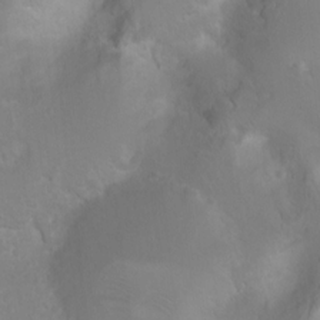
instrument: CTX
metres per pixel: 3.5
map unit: Ht
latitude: 2.3089
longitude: -24.4790
